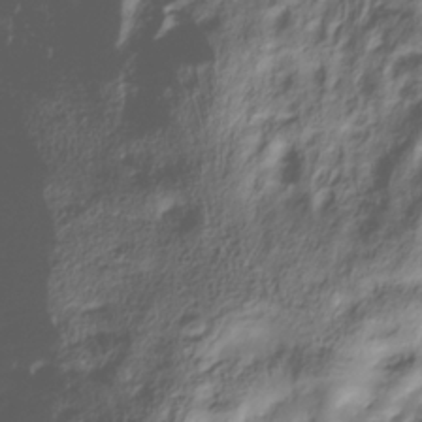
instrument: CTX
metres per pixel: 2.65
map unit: Hve
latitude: -30.8786
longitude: 90.0850
